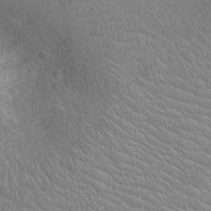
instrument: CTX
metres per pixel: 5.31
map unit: Ht
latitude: -2.8785
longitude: -16.3845
